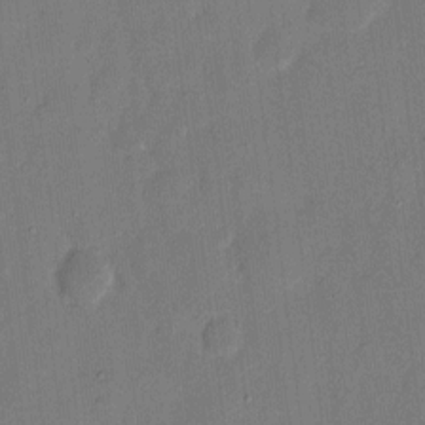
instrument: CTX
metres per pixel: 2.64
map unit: eHh
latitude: 8.6302
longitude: -68.5357
